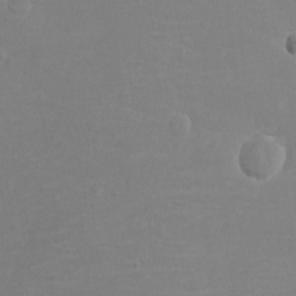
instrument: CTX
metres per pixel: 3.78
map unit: eHh
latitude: -3.2186
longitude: -74.9514
